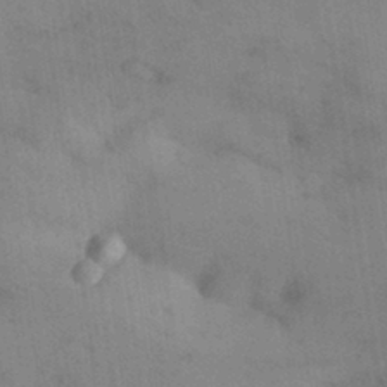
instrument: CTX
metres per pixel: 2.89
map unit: Aa
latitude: 31.8584
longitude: -146.5924
